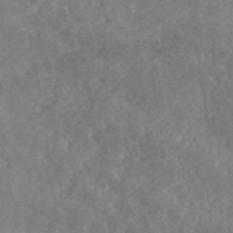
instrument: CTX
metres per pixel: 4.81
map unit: ANa
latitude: 46.0255
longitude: 27.4643
